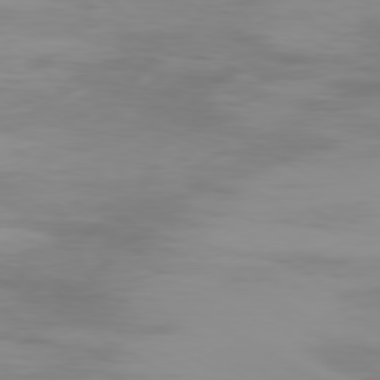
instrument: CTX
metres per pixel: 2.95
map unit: Ap
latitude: -79.6155
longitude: -92.1011
